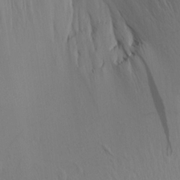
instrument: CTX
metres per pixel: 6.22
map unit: Aa
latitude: 15.6694
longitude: -143.0270
